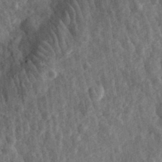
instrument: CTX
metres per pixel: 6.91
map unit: eHh
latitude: 33.3104
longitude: -79.9339
